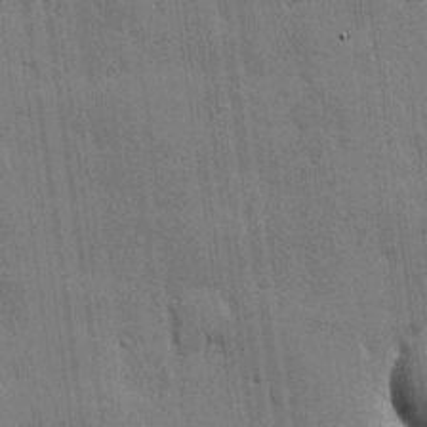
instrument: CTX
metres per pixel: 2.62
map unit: lHvf
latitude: 20.6113
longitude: 145.7289
